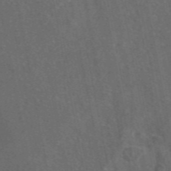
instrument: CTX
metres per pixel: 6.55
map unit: eAb
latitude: 46.4790
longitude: 108.5574
